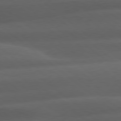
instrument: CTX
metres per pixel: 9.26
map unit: Hpe
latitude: 79.0648
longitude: -128.6112
